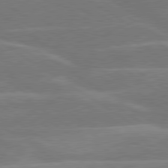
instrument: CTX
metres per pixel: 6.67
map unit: lApd
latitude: 79.8584
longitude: -122.5546
